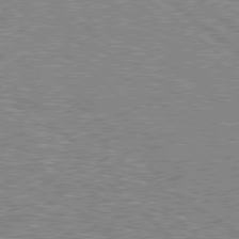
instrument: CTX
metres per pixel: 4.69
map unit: Hpe
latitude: 78.5357
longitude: -156.8191
